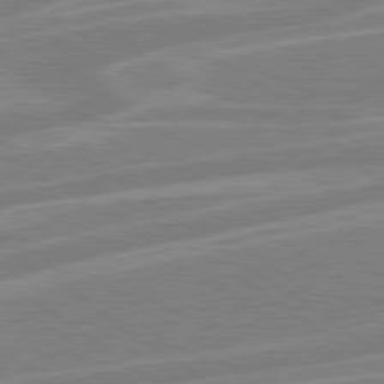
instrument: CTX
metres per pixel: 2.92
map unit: Hpe
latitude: 79.2348
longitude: -122.4979
